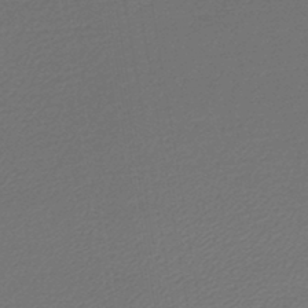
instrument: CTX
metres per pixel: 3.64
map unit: lHb
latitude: -45.7478
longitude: 57.1242
